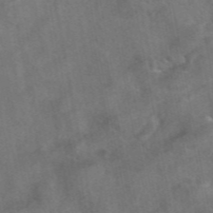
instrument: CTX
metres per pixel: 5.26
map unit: eAb
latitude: 46.7247
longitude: 127.7099
